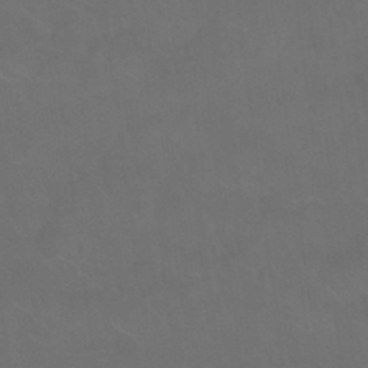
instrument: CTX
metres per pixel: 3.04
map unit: Nhu
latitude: 26.4223
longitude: -54.1578
